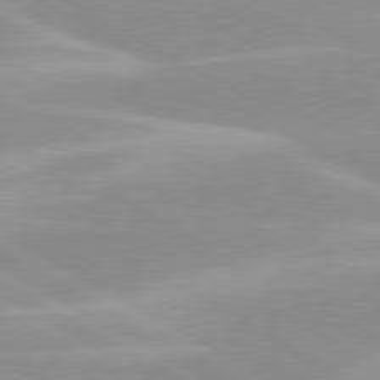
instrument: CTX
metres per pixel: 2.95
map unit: lApd
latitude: 80.0822
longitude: -124.3278
